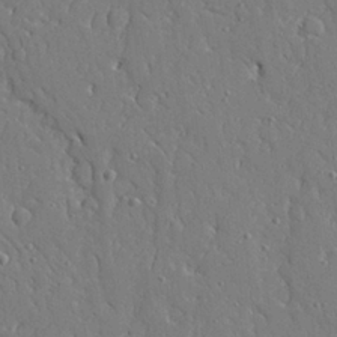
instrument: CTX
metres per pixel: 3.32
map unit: Ave
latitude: 24.0255
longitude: -129.9717
